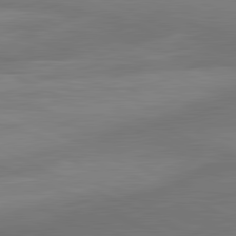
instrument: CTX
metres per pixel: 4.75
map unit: lApd
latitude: 81.2915
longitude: 132.9920
